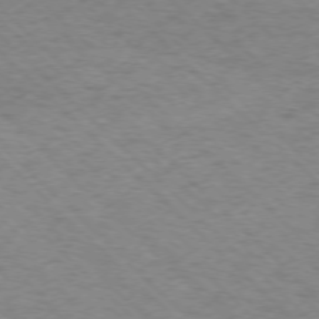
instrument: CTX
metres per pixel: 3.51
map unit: Ap
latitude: -75.6533
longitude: -79.8961
